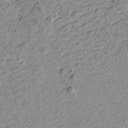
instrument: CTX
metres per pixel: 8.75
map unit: Htu
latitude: -3.3320
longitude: -175.8206
